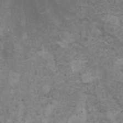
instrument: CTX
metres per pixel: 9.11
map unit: HNhu
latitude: -0.1984
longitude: 2.5006
